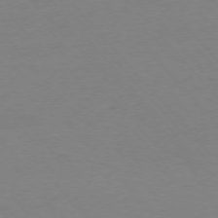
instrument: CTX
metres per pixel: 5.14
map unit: Ap
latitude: -76.5574
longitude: -72.1389
